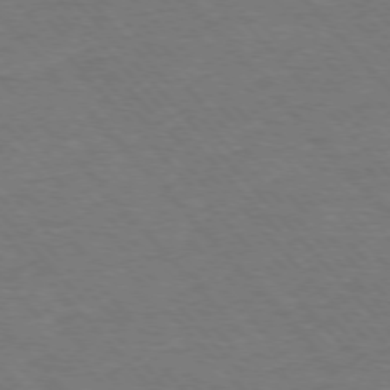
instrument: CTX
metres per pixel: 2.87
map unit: Ap
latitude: -76.5952
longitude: -95.5749
